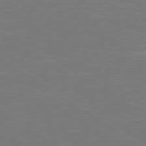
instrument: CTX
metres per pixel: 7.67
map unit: Hpe
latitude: 79.1403
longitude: -127.8583
